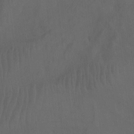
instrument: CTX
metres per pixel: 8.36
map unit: Aa
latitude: -7.7855
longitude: -80.2145
